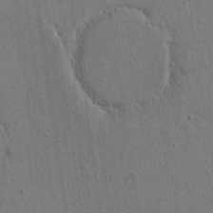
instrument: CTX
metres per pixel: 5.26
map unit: eHh
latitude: 15.7261
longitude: -68.6869
